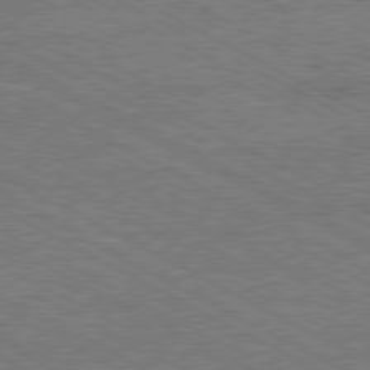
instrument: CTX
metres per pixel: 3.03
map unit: Hpe
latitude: -81.0865
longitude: 20.5951
